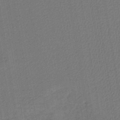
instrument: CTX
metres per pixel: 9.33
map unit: lHb
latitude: -42.4817
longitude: 60.9542
